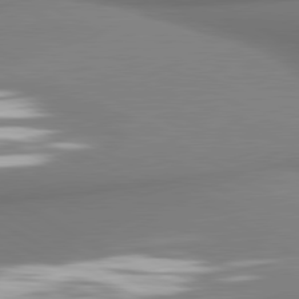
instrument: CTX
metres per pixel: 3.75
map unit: lApd
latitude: 80.8758
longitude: 178.5007
